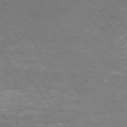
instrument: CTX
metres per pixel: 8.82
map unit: Ap
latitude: -75.1809
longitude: -70.7246
